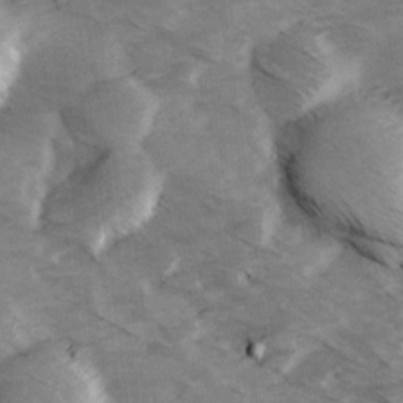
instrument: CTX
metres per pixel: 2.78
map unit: Ave
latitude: 14.4034
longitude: -103.3670
